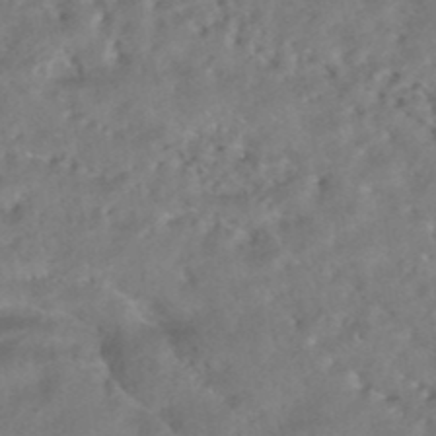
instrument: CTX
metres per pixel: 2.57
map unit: HNhu
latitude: -42.3117
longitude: 102.9353
